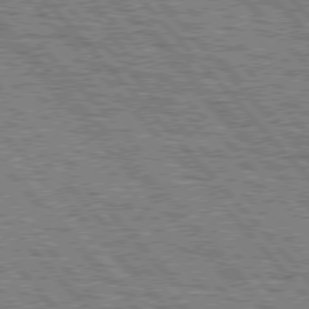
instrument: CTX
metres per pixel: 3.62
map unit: lApd
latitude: 77.2726
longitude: -71.4993
